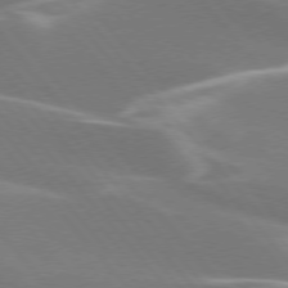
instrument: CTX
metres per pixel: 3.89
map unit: lApd
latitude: 75.4615
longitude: -63.6883
